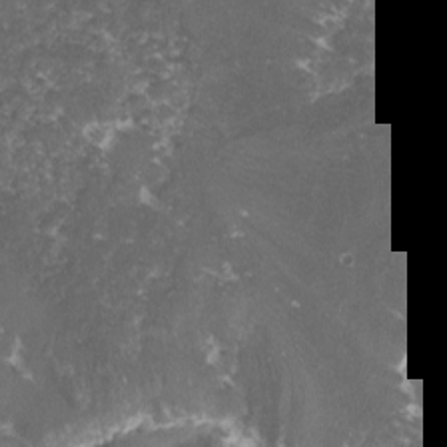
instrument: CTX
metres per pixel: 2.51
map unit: lHvf
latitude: -15.3321
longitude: -99.2725
